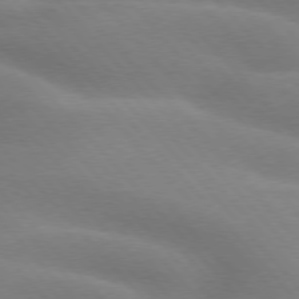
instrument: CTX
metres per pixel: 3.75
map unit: lApd
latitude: 75.4993
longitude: -60.8380
